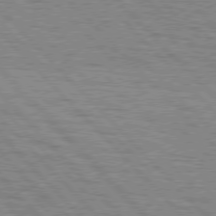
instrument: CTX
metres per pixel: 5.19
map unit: lApd
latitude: 77.1214
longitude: -72.1767
